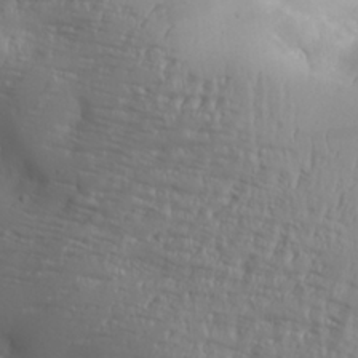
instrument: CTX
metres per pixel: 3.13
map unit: Aa
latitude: 30.1011
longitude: -132.3656
